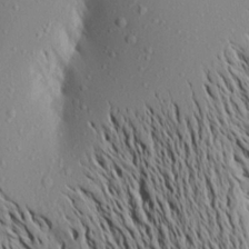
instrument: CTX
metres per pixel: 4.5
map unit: Aa
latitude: 19.5371
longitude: -148.5924
